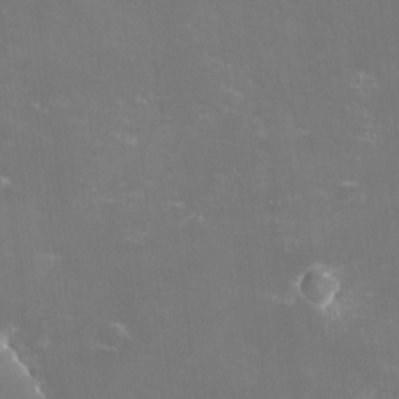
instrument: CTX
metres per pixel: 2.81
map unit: lHvf
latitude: -14.2173
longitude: -100.5357
